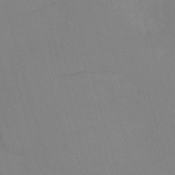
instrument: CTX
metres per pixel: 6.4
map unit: HNb
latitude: -53.1620
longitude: -49.7261
